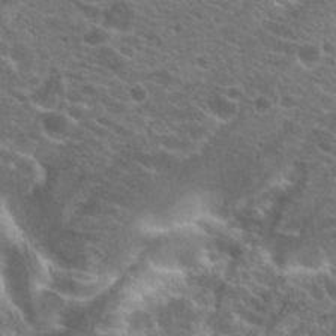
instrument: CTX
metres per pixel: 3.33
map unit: Hto
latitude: 20.5168
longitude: -37.8017
